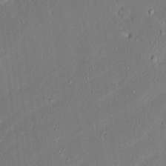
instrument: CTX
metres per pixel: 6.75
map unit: Ave
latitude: 15.8206
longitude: -138.8947
